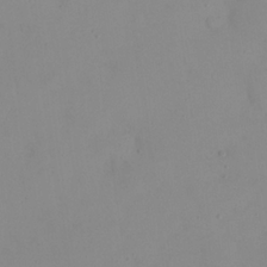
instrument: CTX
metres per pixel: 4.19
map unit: eHh
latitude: 23.4237
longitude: -65.8205
